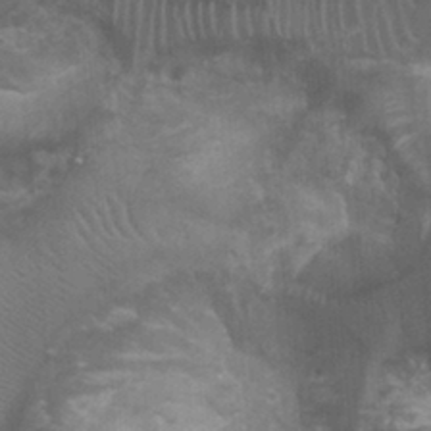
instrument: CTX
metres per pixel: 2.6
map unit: Ht
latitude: 0.0822
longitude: -17.7260
